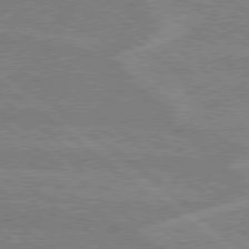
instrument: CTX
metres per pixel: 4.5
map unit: Hpe
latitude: 78.8569
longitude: -160.4223
